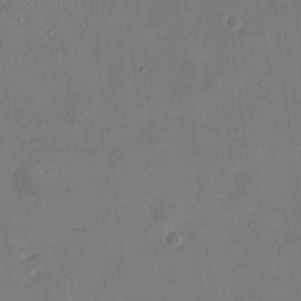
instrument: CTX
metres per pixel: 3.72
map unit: eHh
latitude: 8.2712
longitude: -73.9906
